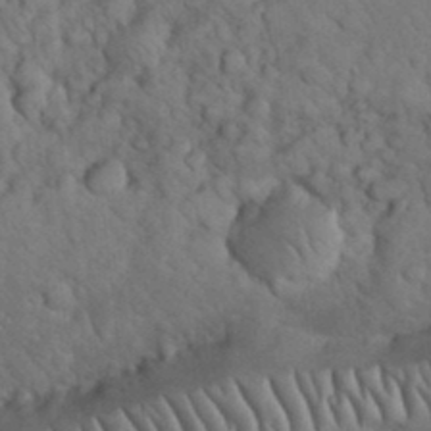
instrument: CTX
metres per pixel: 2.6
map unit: eHh
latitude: 33.2537
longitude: -67.0269
